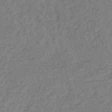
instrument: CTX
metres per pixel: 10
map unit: lHb
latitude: -41.1620
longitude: 72.6140
